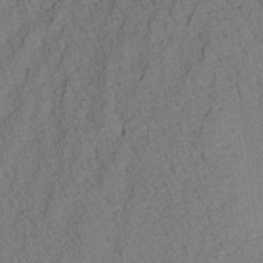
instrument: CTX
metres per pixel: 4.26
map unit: Aa
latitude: 21.0459
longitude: -140.9135
